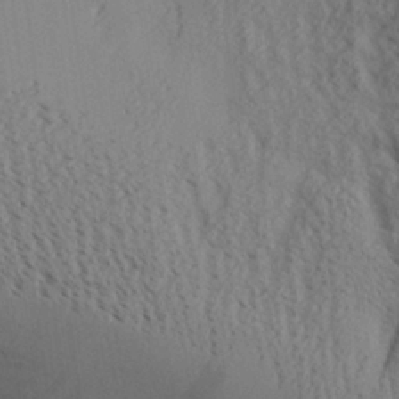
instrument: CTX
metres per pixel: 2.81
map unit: Aa
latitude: 27.3104
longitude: -131.9906
